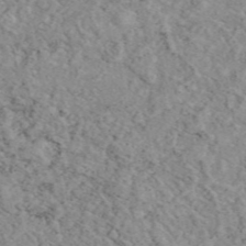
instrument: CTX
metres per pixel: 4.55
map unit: eAb
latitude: 45.1970
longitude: 112.4818
